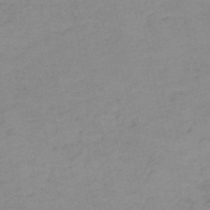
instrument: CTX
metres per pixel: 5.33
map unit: HNb
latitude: -51.6155
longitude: -52.2523
